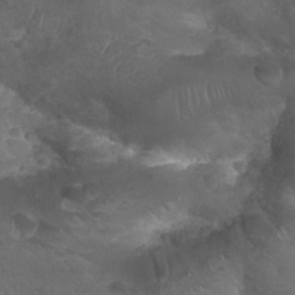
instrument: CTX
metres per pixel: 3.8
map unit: Nhu
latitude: 24.7057
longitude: -53.1403
